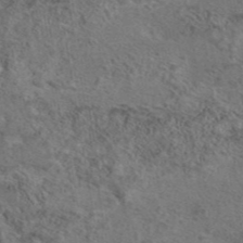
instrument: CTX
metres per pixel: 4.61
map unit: eAb
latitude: 43.4993
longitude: 103.8800
